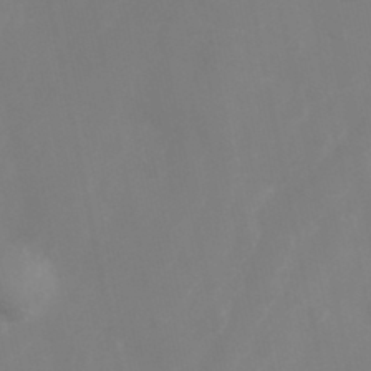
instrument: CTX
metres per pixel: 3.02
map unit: Hve
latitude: 33.2726
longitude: 150.7274
